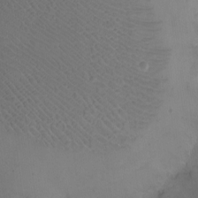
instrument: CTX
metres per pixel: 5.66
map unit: eHh
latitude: -9.0297
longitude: -65.5938
